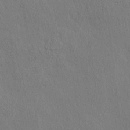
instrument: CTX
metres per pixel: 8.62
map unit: eHh
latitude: 3.6694
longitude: -78.1200
